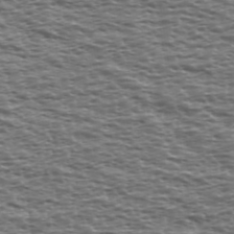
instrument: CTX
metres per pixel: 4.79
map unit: Ave
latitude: 39.3104
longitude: -112.8002
